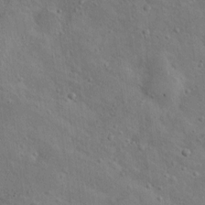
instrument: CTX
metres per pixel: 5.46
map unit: Nhu
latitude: 13.4427
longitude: -27.3293
